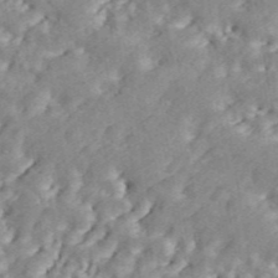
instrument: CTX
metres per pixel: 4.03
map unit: ANa
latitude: 44.4979
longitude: 45.8611
